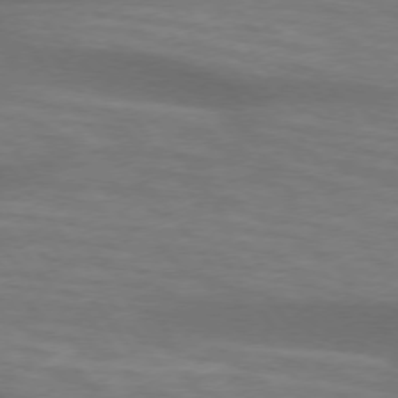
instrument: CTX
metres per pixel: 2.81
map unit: lApd
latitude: 74.4223
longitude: -54.7624
